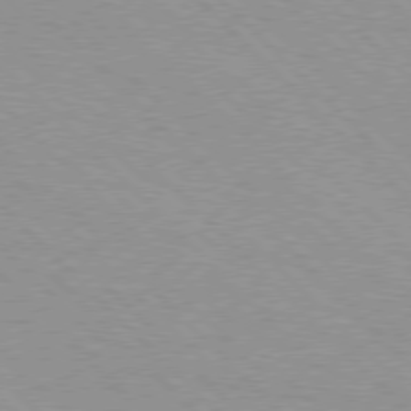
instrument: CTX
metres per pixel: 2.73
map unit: Hpe
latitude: 76.9324
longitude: -153.1026
